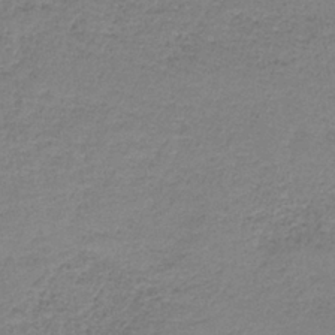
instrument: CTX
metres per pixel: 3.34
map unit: eAb
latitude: -36.0094
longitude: 52.7274
